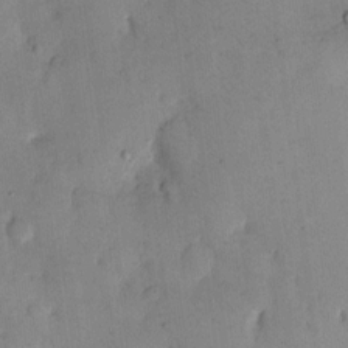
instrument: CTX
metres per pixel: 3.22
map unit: eHh
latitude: 11.8961
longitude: -61.9528
